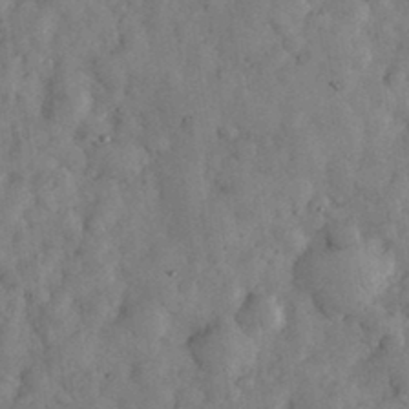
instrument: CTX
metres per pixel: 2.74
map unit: eHh
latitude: 34.3278
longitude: -69.3293
